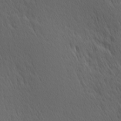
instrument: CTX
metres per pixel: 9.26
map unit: Hve
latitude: 12.1956
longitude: -90.3656
